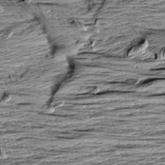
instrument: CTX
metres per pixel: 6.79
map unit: Aa
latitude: 8.6869
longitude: -139.8205
